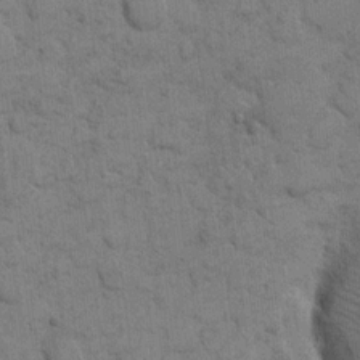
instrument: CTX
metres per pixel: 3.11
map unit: eHh
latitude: 8.0255
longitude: -64.8380
